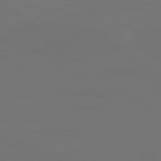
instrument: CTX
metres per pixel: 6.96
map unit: Ap
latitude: -78.3495
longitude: -93.9906
